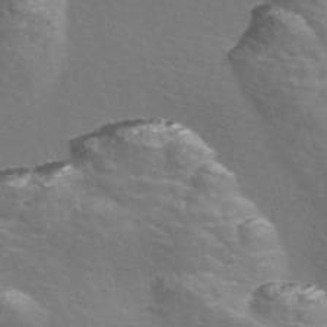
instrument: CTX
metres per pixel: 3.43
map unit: Nve
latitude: -56.7463
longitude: 53.4076
